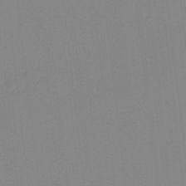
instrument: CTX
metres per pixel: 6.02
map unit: lHb
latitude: -48.3684
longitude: 81.2943
